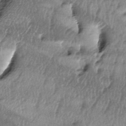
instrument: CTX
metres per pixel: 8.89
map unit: lAa
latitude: -5.4643
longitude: -125.2726
